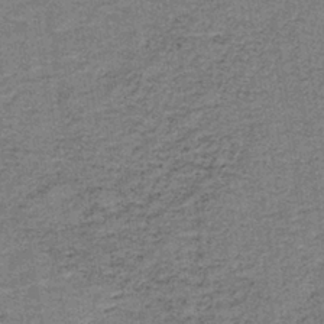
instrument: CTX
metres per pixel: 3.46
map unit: lHb
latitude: -40.3684
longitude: 55.5021
